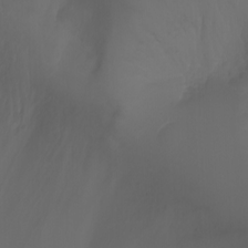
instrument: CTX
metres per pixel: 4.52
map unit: Nhu
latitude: -7.4643
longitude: -85.7450
